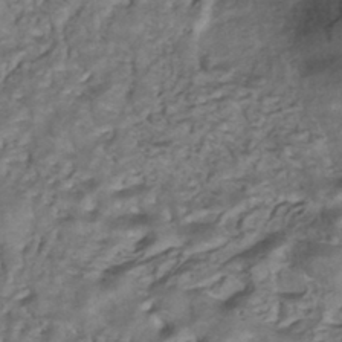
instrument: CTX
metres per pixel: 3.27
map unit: ANa
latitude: -41.4454
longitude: 105.2943
